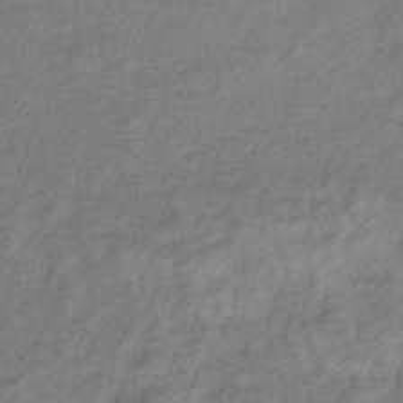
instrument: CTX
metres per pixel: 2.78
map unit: eHb
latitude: -38.1795
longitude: 77.9745
